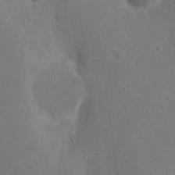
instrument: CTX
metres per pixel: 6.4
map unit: eHh
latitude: 19.6127
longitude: -67.1403
